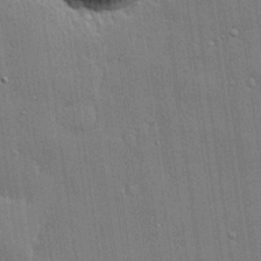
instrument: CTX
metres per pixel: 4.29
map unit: lHvf
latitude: 21.0270
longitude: 142.9163
